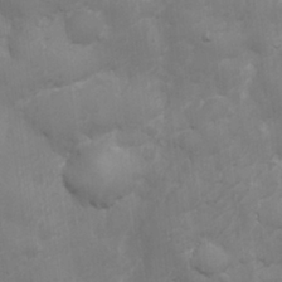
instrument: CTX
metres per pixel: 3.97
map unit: Nhu
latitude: 26.0444
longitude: -64.1767
